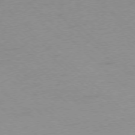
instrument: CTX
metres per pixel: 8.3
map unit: Ap
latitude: -77.4832
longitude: -84.5357
